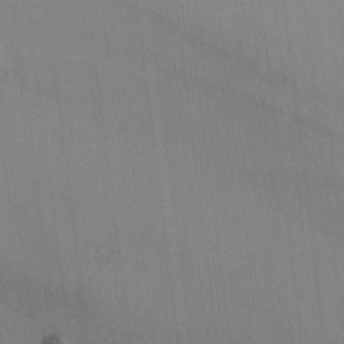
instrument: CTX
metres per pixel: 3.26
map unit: HNhu
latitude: -1.5777
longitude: -7.8205
